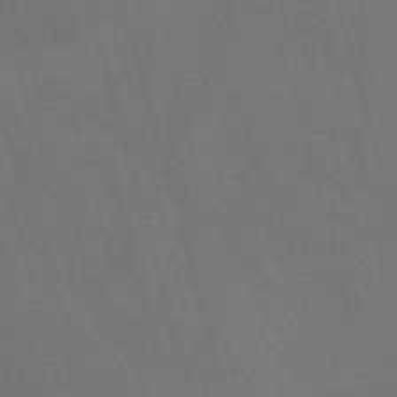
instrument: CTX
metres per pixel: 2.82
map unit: Nve
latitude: -58.2739
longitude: 65.8800
